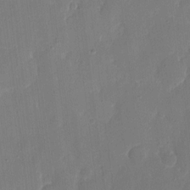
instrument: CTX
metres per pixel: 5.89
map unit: eHh
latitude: 6.7624
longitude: -68.6491
